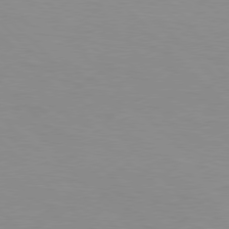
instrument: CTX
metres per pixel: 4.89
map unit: Hpe
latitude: 77.3481
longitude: -160.2711
